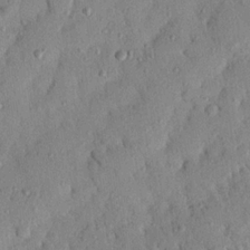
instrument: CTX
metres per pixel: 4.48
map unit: Nhu
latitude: 21.7261
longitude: -77.4237
